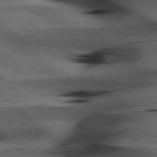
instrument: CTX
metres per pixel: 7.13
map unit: Hpe
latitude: 78.0444
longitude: -127.8395
